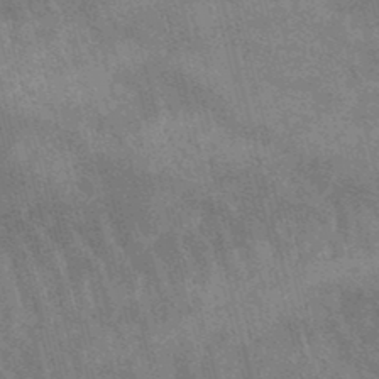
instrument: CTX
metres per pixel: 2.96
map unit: lHb
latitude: -48.4062
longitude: 76.3117
